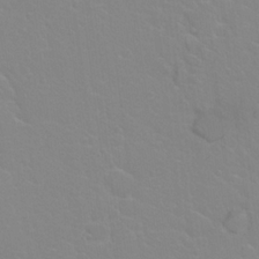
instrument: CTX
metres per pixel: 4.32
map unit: Hto
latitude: 20.9325
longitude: -33.2159
